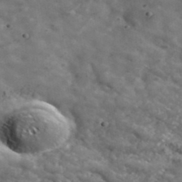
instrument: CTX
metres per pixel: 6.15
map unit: ANa
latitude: 39.0647
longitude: -92.0255
